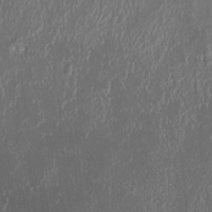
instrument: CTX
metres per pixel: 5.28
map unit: HNhu
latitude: 2.1200
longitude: 3.4832
